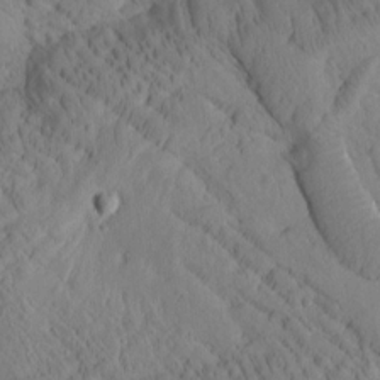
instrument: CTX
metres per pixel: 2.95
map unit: Htu
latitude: 1.3292
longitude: 176.0850
